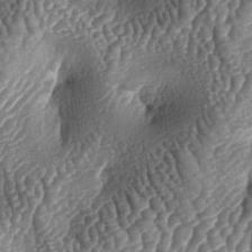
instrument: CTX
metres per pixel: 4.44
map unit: lAa
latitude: -5.5399
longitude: -127.7828
